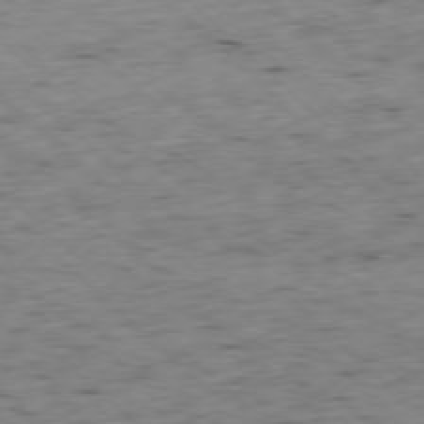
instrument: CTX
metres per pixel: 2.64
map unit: Ap
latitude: -78.0283
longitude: -61.0647
